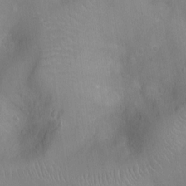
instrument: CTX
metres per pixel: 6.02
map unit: Ht
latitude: -9.2187
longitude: -22.7435
